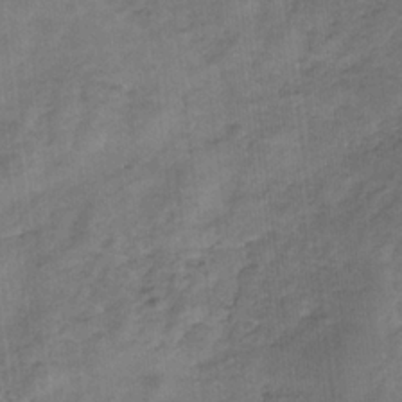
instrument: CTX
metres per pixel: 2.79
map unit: lHb
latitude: -31.0108
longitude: 65.9745
